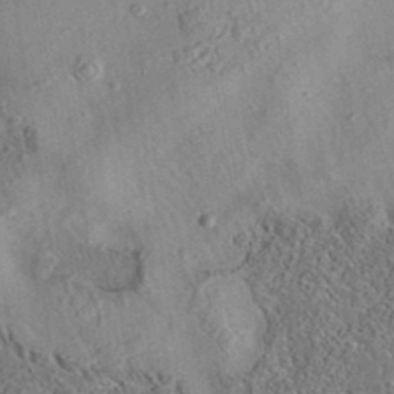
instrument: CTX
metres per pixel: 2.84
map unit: eAb
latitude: 35.8016
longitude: 108.8030
